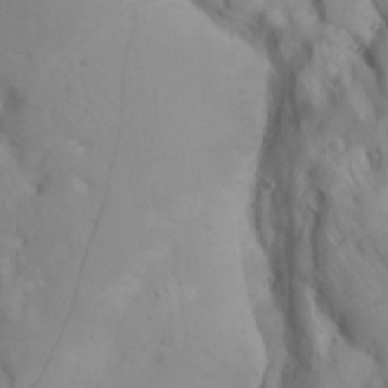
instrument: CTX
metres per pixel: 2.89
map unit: Ave
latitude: 22.8569
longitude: -137.0270
